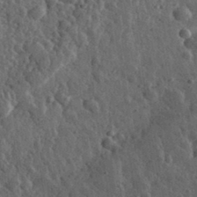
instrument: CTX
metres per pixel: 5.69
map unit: eHh
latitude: 33.5371
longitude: -79.9528
